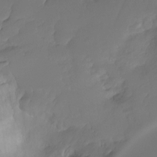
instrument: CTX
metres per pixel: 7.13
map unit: Ht
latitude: -14.2929
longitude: -51.9339
